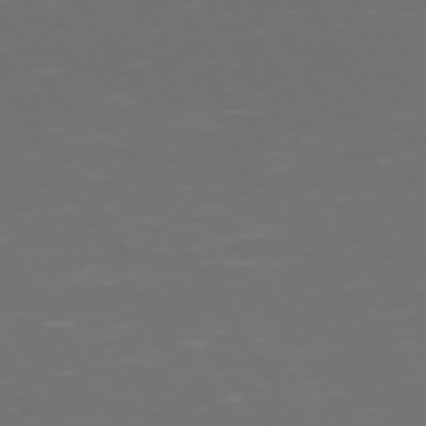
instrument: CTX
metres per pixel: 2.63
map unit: Hpe
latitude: 72.5168
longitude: -126.8002
